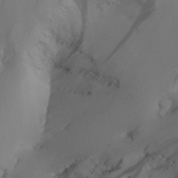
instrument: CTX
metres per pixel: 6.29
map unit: Aa
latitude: 25.8205
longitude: -132.8191
